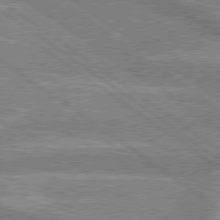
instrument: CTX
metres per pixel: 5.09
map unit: lApd
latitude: 78.8947
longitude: -159.5560
